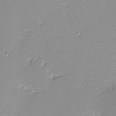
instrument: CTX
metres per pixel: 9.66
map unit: lHvf
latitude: -12.2929
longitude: -102.3845
